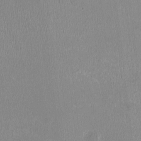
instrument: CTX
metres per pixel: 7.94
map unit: HNhu
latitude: -3.3131
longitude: -2.0444
